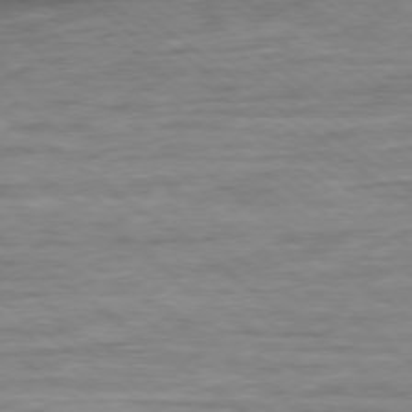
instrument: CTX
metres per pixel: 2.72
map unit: Ap
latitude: -79.0675
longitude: -102.5923
